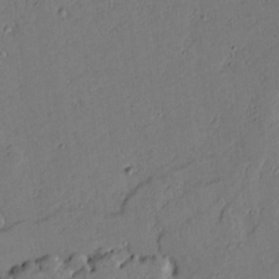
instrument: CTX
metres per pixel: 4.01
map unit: lAvf
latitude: 16.3089
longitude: -127.5371
